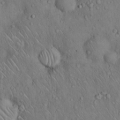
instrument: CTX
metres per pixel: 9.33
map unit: Hto
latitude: 14.8191
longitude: -59.5560
